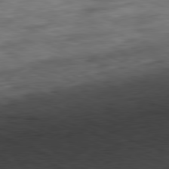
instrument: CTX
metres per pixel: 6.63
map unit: Ap
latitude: -81.5777
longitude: -83.4993
